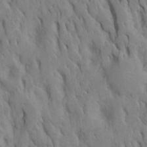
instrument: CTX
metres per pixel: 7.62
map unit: Htu
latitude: -7.7666
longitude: 144.8786
